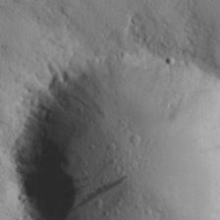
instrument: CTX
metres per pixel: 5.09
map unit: eHh
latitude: 25.8961
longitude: -78.5546
